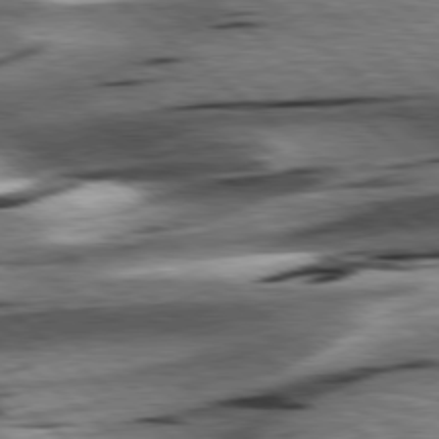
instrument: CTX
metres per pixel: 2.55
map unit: lApd
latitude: 78.8002
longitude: -52.2901
